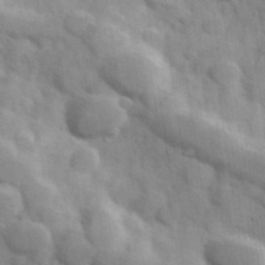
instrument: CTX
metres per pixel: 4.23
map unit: Hve
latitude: 31.4994
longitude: 151.1620
